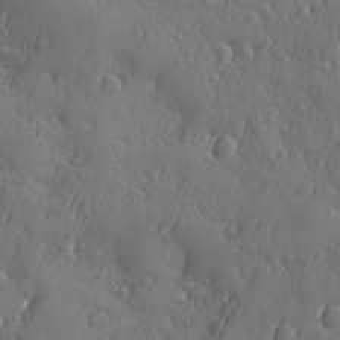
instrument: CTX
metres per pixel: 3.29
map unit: Ave
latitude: -8.9731
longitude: -118.9891
